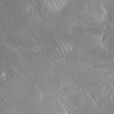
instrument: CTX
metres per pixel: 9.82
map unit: Hto
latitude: 19.6694
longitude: -57.9717
